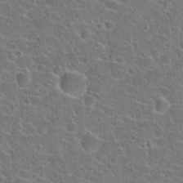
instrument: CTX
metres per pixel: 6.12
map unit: Hto
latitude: 22.0255
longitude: -45.3292
